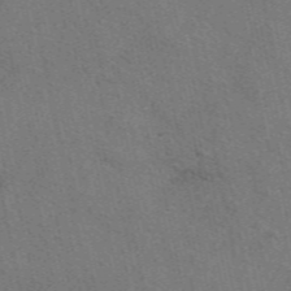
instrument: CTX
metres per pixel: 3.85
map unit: eAb
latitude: 51.3103
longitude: 114.9164
